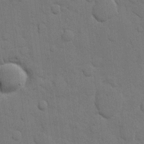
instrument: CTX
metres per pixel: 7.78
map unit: eHh
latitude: 11.7639
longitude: -67.4048
